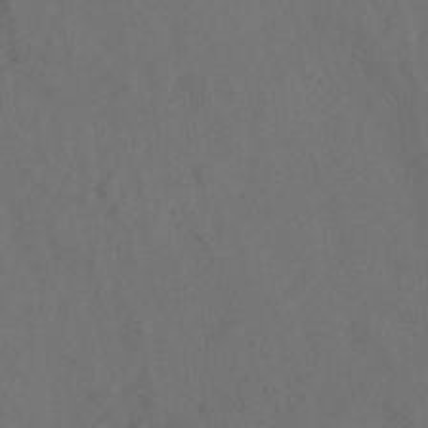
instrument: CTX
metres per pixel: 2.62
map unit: Hto
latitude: -10.3873
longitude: -36.3090
